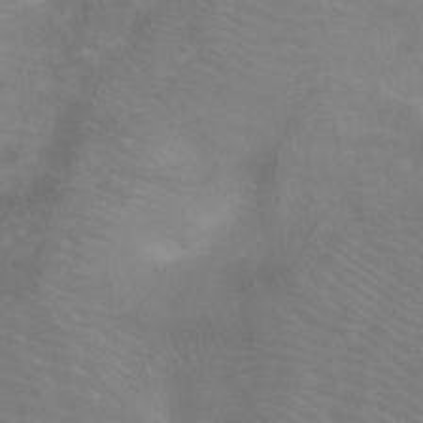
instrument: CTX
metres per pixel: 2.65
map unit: Ht
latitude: -4.9541
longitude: -28.7057
